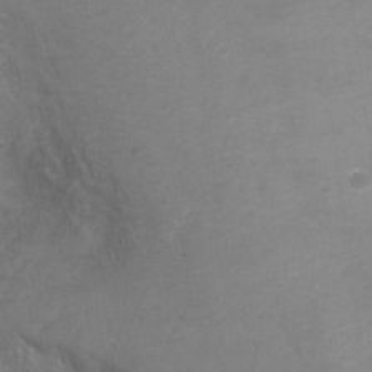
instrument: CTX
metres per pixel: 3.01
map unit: Ht
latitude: 1.2348
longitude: -26.0255
